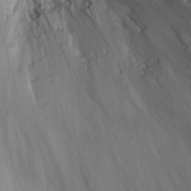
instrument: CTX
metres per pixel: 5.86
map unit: eHh
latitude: 24.7624
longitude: -63.9528
